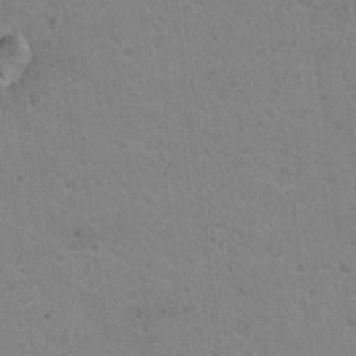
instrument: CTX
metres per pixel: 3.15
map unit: Nhu
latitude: 18.0822
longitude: -30.0822
